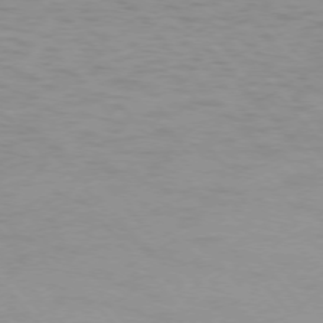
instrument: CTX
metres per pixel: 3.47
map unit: Ap
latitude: -76.3306
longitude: -70.4034
